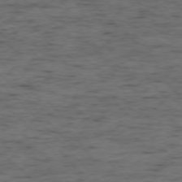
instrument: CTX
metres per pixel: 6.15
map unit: Ap
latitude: -76.4440
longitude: -91.3293
